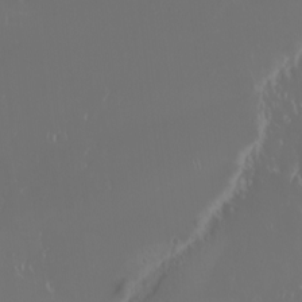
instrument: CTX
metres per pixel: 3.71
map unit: eHh
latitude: -3.1053
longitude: 20.4440
